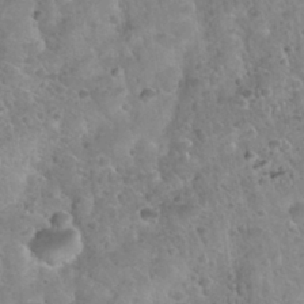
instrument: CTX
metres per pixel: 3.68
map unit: Nhu
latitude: 31.4427
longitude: -52.2712
